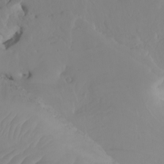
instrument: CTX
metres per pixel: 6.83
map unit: Htu
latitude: -8.4440
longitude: -65.6694
